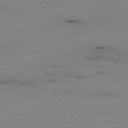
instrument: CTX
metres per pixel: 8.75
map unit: Ap
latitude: -77.6722
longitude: -89.9339
